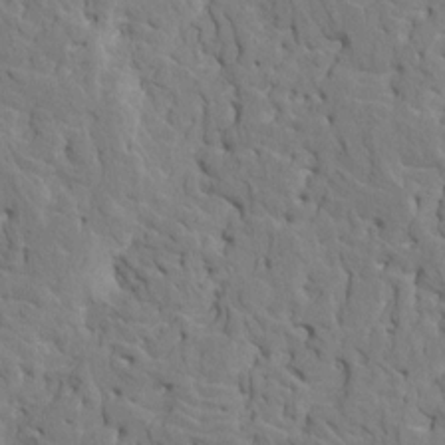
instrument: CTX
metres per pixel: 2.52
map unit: HNhu
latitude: 7.8772
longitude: -3.2726
